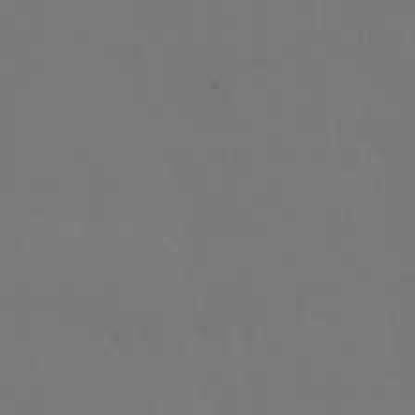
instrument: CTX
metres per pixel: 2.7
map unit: eHh
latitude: 4.9892
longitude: -65.9150
